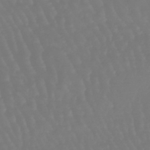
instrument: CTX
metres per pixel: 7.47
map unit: eHb
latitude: -46.5384
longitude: 79.7666
